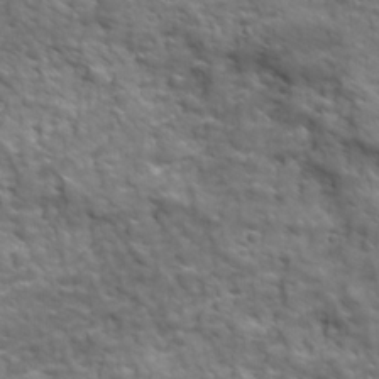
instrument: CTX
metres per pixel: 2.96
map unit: Ave
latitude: 18.7813
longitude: -132.4790
